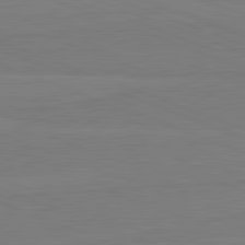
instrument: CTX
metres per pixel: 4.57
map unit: lApd
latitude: 82.0255
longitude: 164.0661
